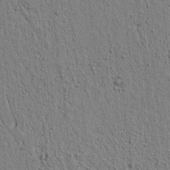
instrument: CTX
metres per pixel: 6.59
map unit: lAvf
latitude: 6.5168
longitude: 164.8786
